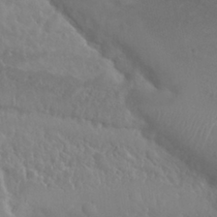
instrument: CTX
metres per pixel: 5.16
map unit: Nhu
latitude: 29.4426
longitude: -55.5182
